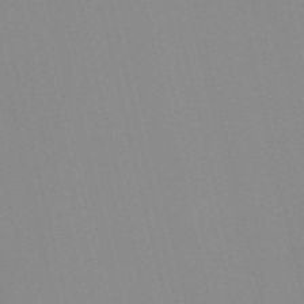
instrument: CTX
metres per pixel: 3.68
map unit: Nve
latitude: -57.3509
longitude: 60.9353
